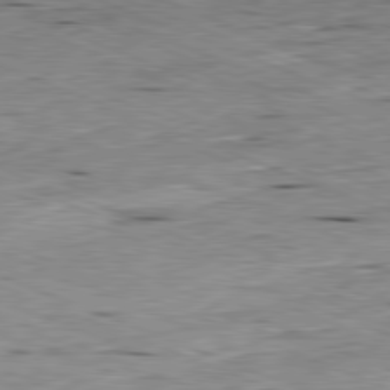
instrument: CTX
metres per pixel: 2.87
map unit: Ap
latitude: -81.8800
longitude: -67.4615
